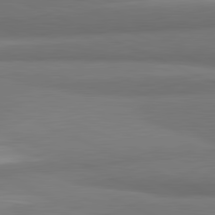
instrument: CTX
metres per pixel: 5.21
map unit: lApd
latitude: 81.7261
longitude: 163.6911
